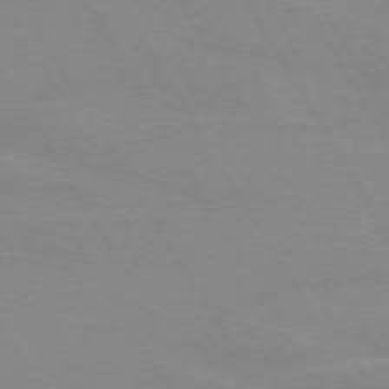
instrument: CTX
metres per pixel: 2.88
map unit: lApd
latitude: 72.3468
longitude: -56.1010
